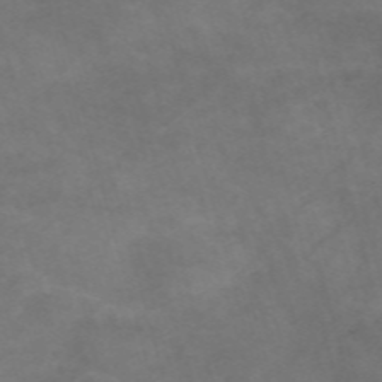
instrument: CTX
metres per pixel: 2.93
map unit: Nve
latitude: -58.5951
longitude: 58.9541
